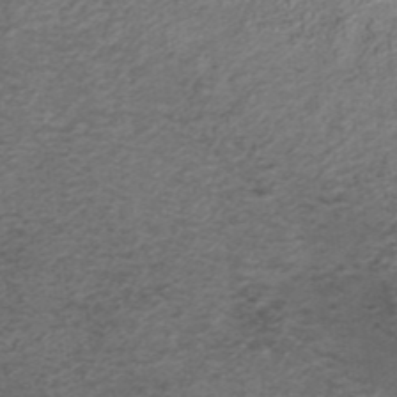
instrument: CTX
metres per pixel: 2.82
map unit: ANa
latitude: 35.5182
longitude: 13.9367
